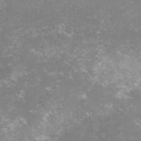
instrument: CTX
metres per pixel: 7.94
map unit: lHvf
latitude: -15.5210
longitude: -100.7624
